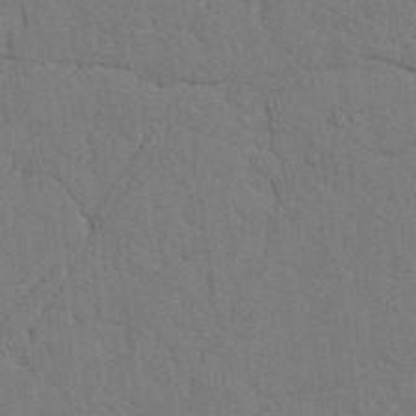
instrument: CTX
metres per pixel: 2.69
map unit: Nhu
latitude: 19.7260
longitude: -76.5168
